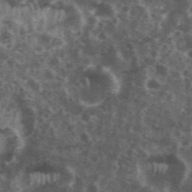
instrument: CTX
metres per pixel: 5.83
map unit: eHh
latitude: 34.8947
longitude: -59.8583
